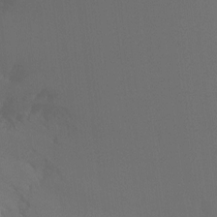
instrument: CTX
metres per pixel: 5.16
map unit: Ht
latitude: -9.3510
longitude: -33.6505
